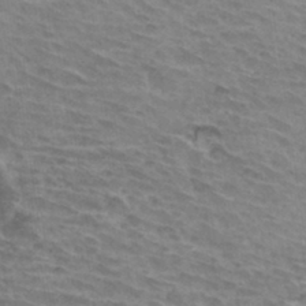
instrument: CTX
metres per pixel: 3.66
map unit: Hto
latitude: 33.8961
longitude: -43.1781
